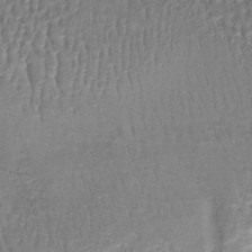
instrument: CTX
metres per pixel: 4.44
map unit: lHb
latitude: -39.0109
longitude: 61.0486
